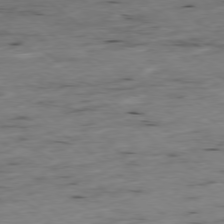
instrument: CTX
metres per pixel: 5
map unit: Ap
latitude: -78.6329
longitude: -91.9339
